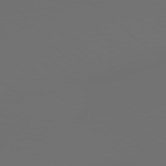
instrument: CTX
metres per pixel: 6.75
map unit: lApd
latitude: 79.1214
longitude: 177.4265
